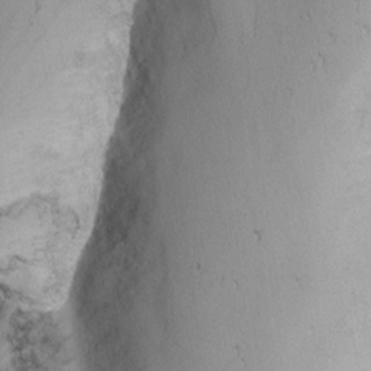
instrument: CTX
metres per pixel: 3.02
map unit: Nhu
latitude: -2.9730
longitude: -73.5938
